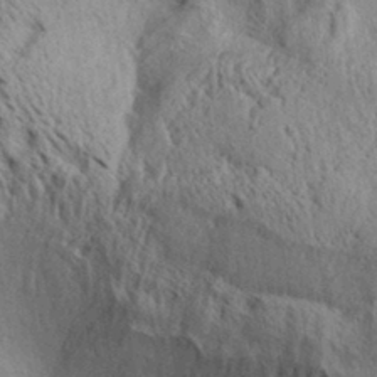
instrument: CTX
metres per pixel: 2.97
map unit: Aa
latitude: 30.8191
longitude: -136.7247
